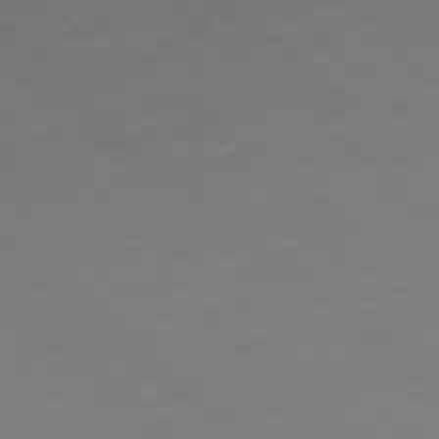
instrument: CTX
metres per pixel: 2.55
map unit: Hpe
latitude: -78.4062
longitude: 14.0850
